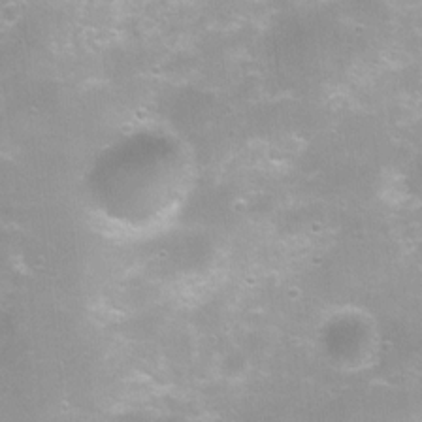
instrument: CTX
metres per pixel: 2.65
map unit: Ht
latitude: 4.9891
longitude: -20.8569
